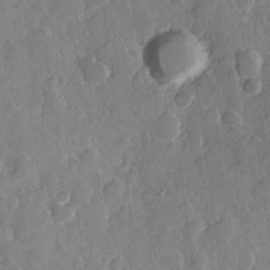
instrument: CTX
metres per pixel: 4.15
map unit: Hve
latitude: 23.3104
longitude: 149.1809
